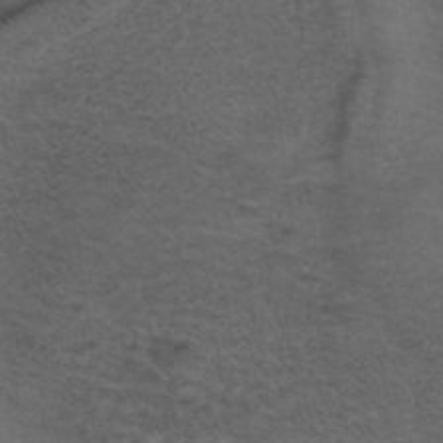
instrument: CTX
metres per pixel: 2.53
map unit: ANa
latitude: 40.1388
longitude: 28.9731
